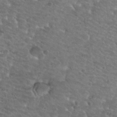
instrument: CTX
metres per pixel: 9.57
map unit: Nhu
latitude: 31.4994
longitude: -50.0444
